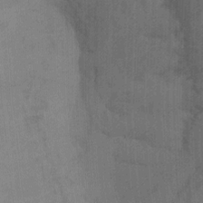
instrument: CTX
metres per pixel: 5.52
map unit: Ht
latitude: -16.0661
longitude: -47.8017
